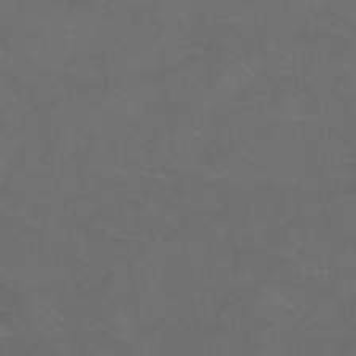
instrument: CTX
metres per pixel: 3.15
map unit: Nhu
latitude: 26.1389
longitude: -54.1389
